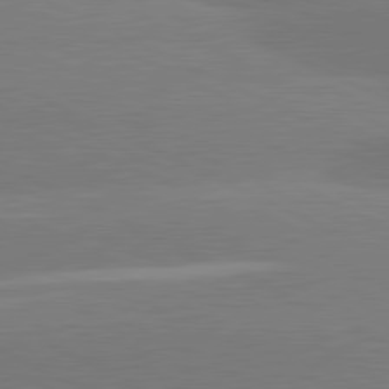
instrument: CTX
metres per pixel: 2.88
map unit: lApd
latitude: 81.5182
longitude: -154.3278
